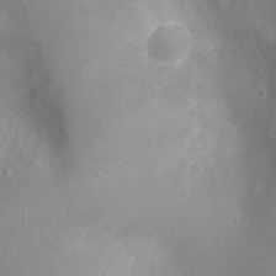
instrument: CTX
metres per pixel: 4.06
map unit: Ht
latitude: -3.6154
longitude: -16.3089
